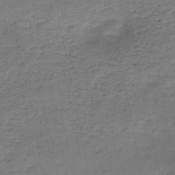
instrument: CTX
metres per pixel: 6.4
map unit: HNb
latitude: -49.4077
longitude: -39.7638
